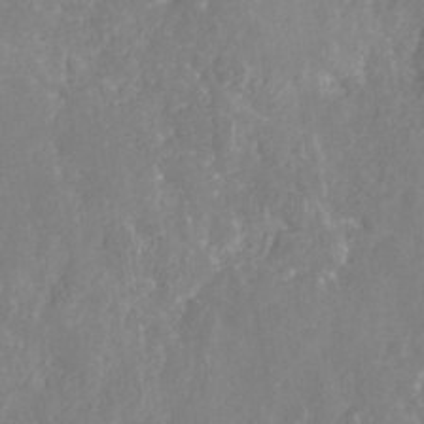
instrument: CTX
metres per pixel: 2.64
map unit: Nhe
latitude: -36.0661
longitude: -92.9513
